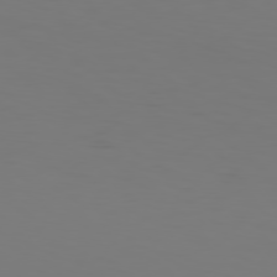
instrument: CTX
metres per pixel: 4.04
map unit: Hpe
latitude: 77.1970
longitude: -133.9150
